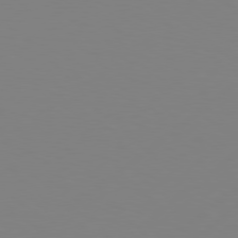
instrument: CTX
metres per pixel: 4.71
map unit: Hpe
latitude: 77.7638
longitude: -130.3846
